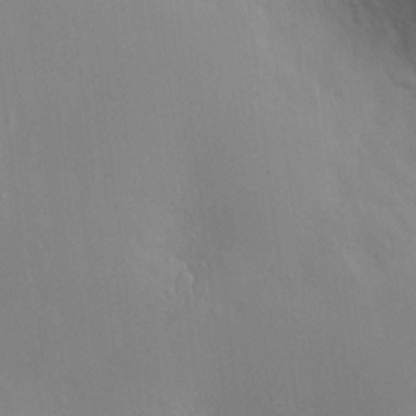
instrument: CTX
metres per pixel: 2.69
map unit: Nve
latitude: -10.3306
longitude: 173.4832
